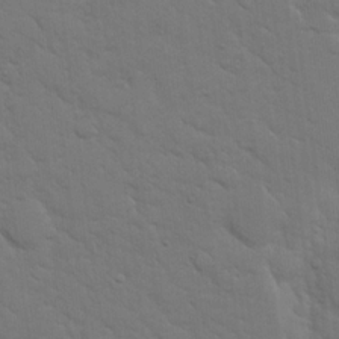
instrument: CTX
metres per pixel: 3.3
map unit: eHh
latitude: 19.3292
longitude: -62.9892
